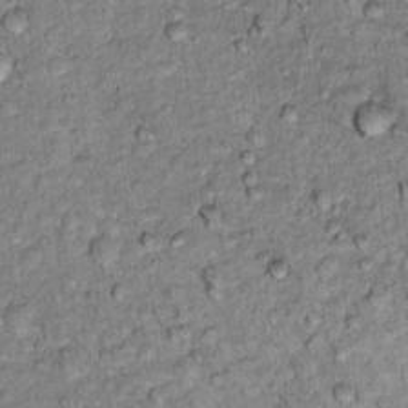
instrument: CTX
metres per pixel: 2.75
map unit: Hto
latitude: 15.4049
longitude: -38.3845
